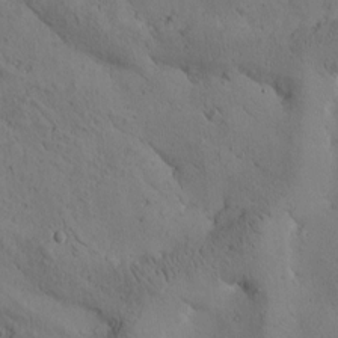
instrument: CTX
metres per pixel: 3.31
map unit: Htu
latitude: -0.0472
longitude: 175.3509
